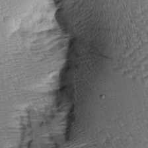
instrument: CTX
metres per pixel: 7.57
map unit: Aa
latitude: 8.4223
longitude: -141.0269
